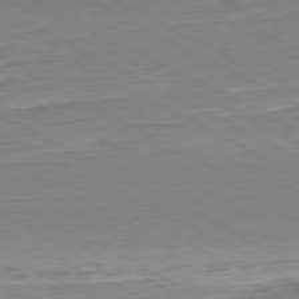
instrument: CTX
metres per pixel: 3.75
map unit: Hpe
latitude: -80.7086
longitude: 21.8989
